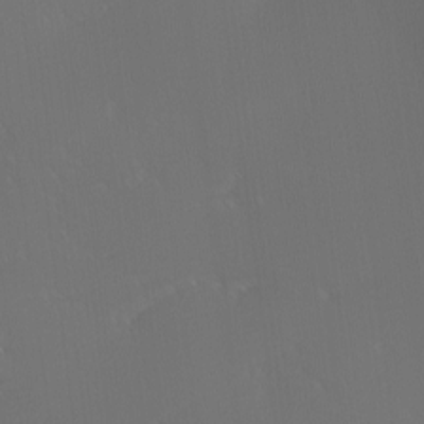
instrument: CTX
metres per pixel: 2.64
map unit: Ave
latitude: 1.6694
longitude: -113.5560
